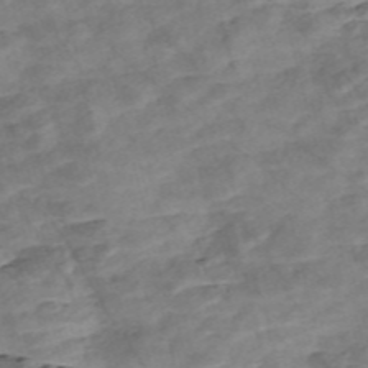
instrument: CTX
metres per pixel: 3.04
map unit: Nve
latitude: -56.9730
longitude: 53.7855
